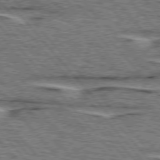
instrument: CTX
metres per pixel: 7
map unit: lApd
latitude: 75.6883
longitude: -77.0269
